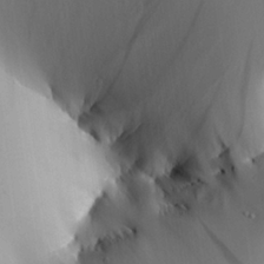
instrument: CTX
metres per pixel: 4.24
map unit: Aa
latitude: 25.5182
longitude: -129.4993
